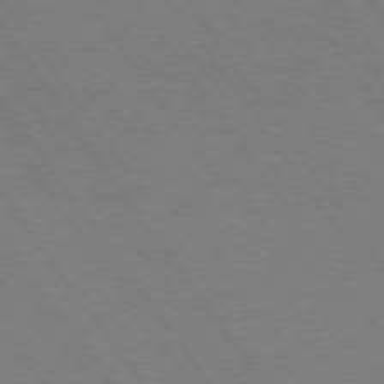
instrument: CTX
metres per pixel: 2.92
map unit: Hpe
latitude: 74.6868
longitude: -137.2159
